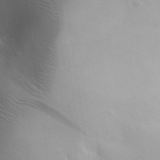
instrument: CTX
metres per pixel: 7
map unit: Aa
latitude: 30.4979
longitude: -143.2915
